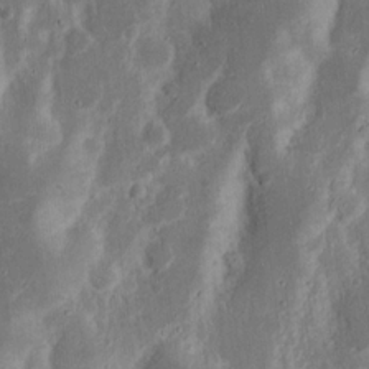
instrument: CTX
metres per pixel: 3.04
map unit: Nhu
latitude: 18.3278
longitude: -73.5749
